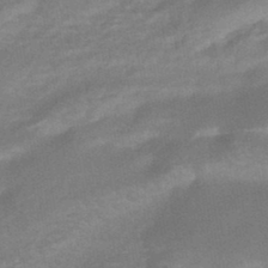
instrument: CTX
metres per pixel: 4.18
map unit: HNhu
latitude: -45.6155
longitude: 90.9542
